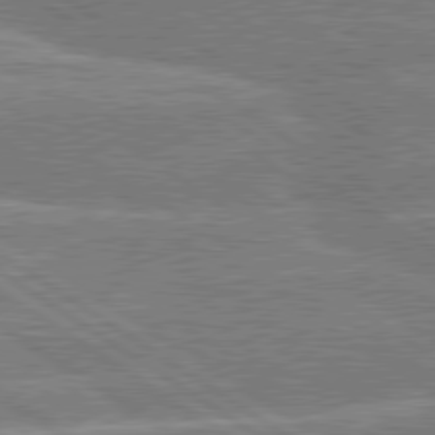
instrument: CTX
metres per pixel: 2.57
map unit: lApd
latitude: 79.5749
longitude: -157.8772
